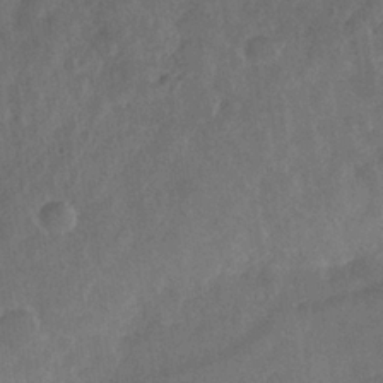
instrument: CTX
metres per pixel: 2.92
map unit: Nhe
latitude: -36.6707
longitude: -176.4601
